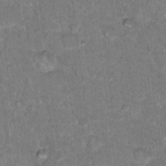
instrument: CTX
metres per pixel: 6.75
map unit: Hto
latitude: 17.0270
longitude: -34.8758
